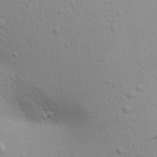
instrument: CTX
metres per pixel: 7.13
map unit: Aa
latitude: 17.0270
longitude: -147.4427
